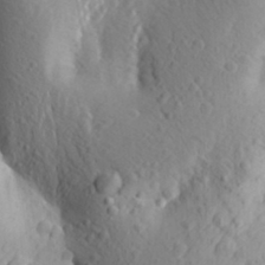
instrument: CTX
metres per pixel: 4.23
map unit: Aa
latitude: 25.7260
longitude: -149.4049
